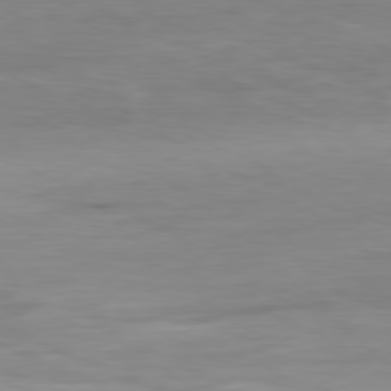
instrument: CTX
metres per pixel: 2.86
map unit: Ap
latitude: -81.3132
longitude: -80.3278
